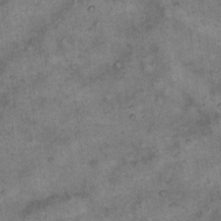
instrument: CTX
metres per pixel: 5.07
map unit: eHh
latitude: 14.3468
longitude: -64.3845
